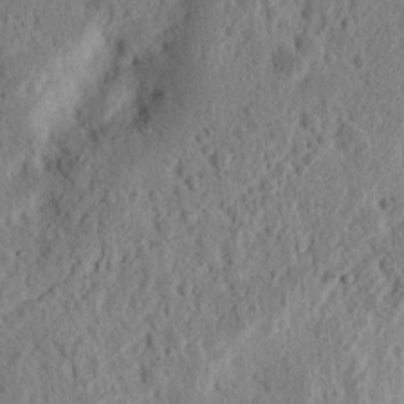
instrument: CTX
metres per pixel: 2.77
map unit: Ht
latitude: 14.2712
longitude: -74.1767
